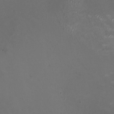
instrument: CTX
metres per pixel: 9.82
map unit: HNhu
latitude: -0.4818
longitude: -2.9136
